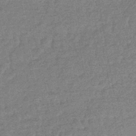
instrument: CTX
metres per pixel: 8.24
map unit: lHb
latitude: -41.8233
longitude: 67.1431
